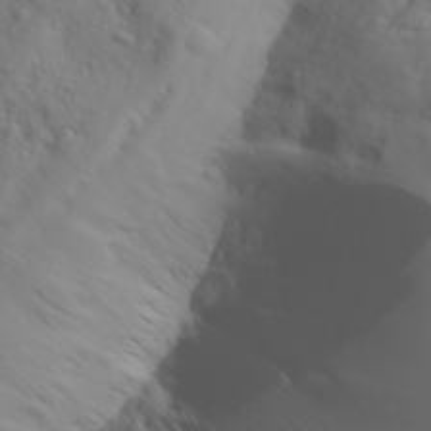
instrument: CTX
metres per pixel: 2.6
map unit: Aa
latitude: 30.1011
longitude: -133.3482
